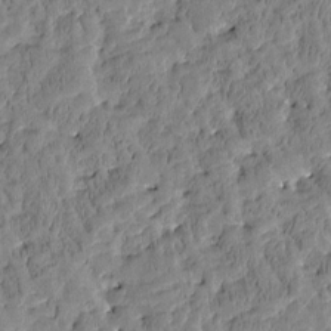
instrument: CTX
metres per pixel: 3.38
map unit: Htu
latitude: -3.5966
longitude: 175.6532
